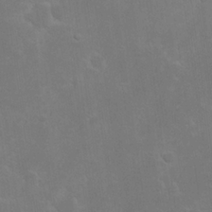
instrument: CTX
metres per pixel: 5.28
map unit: eHh
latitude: 20.6113
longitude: -68.9325
